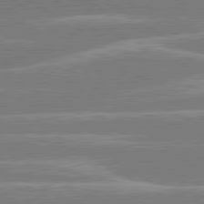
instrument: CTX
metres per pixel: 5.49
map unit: lApd
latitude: 80.3845
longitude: -130.9514
